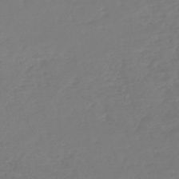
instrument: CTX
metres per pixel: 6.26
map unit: HNb
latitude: -46.2550
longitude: -35.2537
